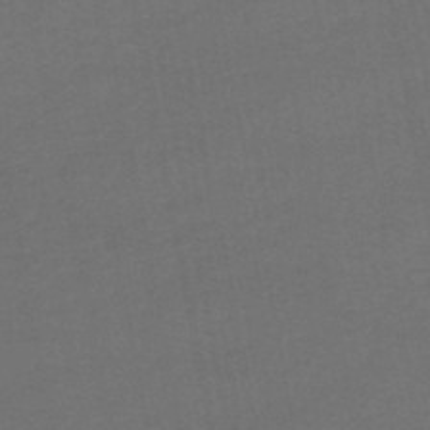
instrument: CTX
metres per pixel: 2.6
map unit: HNhu
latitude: -48.8975
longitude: 100.5384
